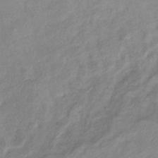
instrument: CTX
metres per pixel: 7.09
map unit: eHb
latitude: -37.8989
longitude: 75.6533
